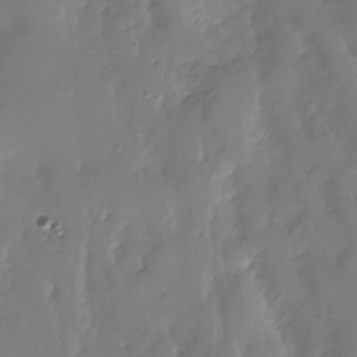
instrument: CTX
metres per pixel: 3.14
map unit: Nhu
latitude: -28.5952
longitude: -79.3671
